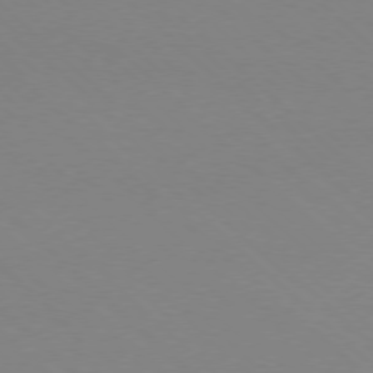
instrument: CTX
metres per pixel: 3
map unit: Ap
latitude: -78.2172
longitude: -91.6694
